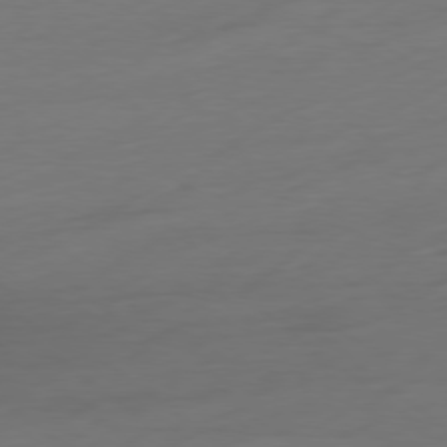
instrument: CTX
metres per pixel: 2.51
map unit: Ap
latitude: -78.5951
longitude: -76.2900
